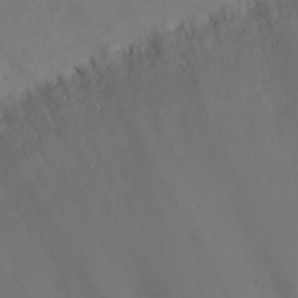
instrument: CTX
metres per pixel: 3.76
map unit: eHh
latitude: 24.5923
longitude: -64.4034
